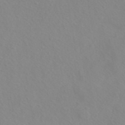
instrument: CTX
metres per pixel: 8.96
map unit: ANa
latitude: 43.9528
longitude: 27.6532
